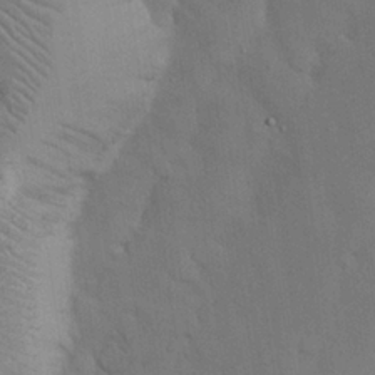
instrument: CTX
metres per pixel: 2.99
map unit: Nhu
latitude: 26.8380
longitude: -70.6301
